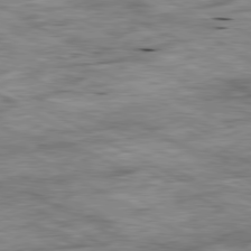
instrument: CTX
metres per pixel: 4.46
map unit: Ap
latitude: -80.7652
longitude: -89.5749
